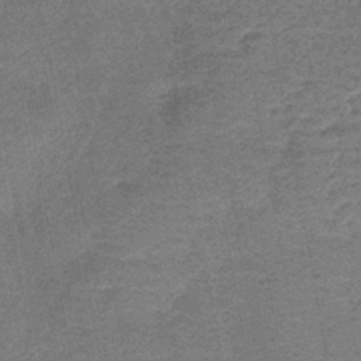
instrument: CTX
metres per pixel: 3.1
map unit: lHb
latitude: -42.6707
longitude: 80.1039
